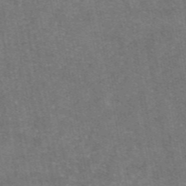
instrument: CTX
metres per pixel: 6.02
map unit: eAb
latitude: 46.7436
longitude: 120.8030
